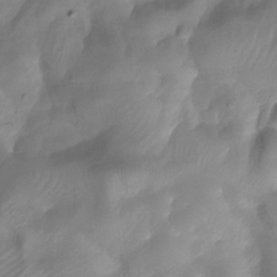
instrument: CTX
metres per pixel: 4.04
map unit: Nhu
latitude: -29.5966
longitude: -71.4615
